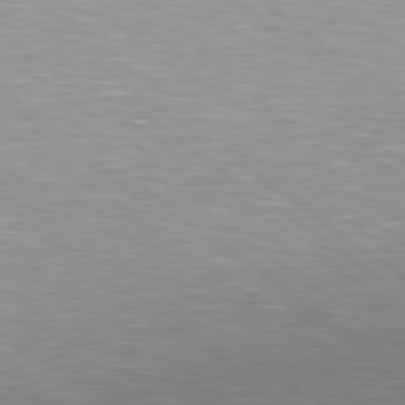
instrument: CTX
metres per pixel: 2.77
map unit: Hpe
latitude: 79.2537
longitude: -153.1781
